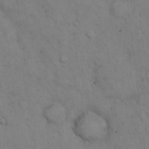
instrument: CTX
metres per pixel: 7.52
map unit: Hto
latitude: 13.5749
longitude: -59.6505
